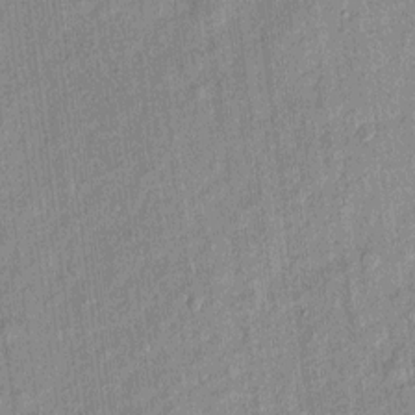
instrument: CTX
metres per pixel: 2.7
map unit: eHh
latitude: 4.8380
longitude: -74.3845
